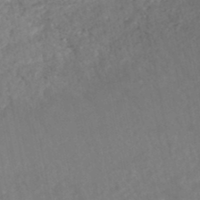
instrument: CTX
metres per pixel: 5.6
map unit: HNhu
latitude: -47.5588
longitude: 96.4062
